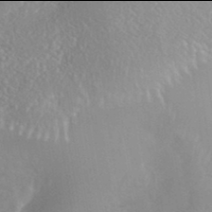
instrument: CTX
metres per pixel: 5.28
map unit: Nhe
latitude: -42.0094
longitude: -110.9703
